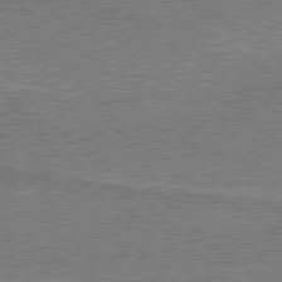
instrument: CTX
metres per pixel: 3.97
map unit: lApd
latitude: 79.7828
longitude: 169.8233
